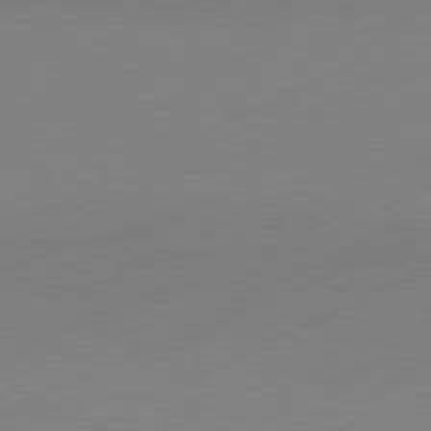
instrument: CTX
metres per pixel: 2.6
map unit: Hpe
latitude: -81.6155
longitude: 12.9731
